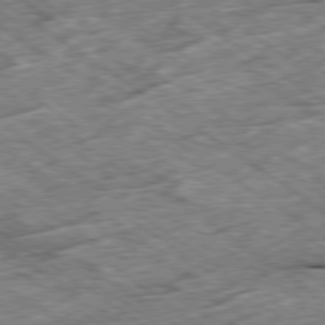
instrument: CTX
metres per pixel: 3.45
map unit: Ap
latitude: -79.6344
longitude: -87.7072
